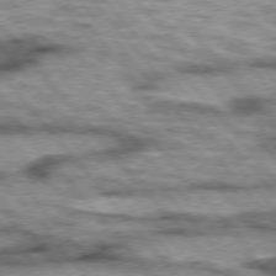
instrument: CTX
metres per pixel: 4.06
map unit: lApd
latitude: 75.4049
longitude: -49.5749
